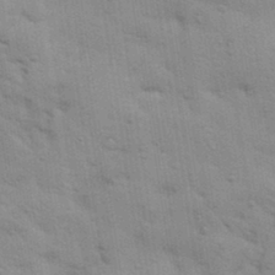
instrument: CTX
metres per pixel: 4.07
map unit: Aa
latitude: 32.2900
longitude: -146.4979
